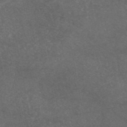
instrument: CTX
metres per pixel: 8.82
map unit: eAb
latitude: 46.6491
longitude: 115.0675
